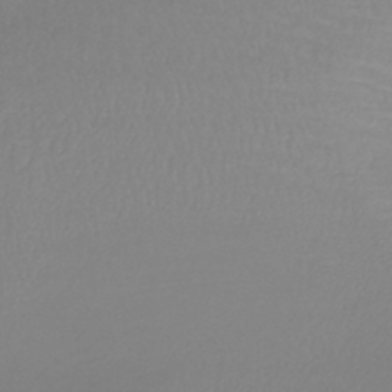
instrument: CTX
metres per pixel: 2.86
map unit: lHb
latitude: -40.6896
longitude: 72.4629
